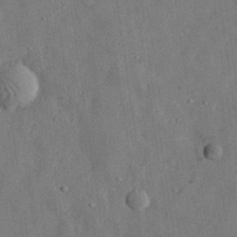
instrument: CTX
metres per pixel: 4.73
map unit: eHh
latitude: 31.1970
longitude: -77.4426
